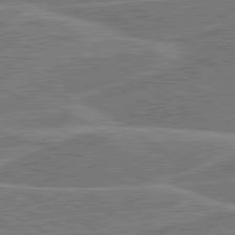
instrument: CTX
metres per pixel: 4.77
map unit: lApd
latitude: 81.0836
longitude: 124.3495
